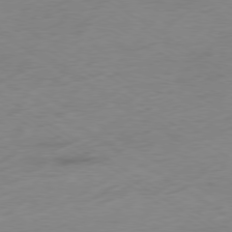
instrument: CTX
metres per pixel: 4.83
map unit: Ap
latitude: -78.9730
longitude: -58.5924
